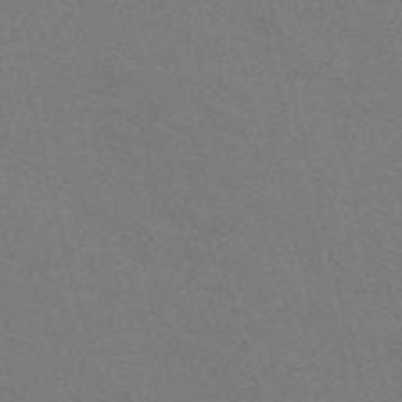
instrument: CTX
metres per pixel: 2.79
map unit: Nve
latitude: -57.1620
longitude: 52.0094
